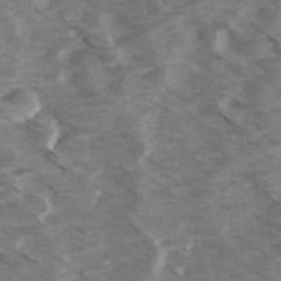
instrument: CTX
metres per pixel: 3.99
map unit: Ave
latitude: 14.5168
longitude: -103.2726
